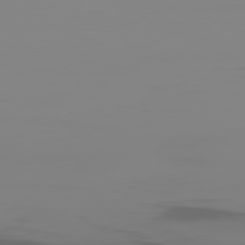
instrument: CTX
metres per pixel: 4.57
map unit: Ap
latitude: -80.0094
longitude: -93.4426
